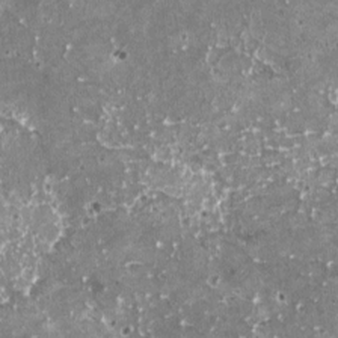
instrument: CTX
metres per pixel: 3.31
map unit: HNhu
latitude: 0.8758
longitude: 6.6140
